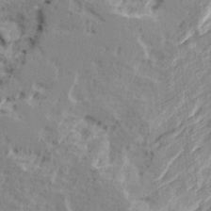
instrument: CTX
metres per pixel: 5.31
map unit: Ave
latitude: 15.8962
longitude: -137.6127
